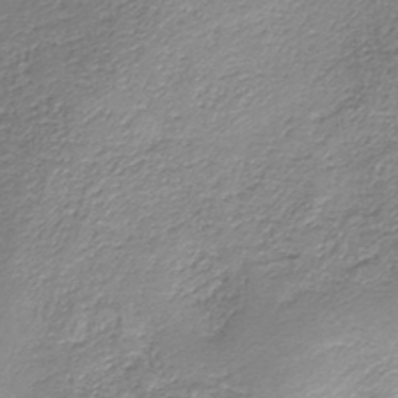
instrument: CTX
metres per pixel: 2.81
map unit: HNb
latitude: -39.8234
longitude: 50.3495
